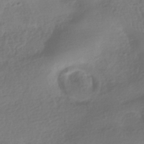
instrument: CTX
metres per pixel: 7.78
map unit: HNhu
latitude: -40.9164
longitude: 97.7289
